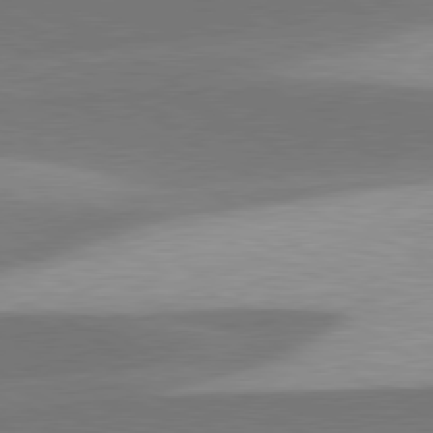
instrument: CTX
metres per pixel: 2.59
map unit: lApd
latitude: 79.8961
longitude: -94.3656
